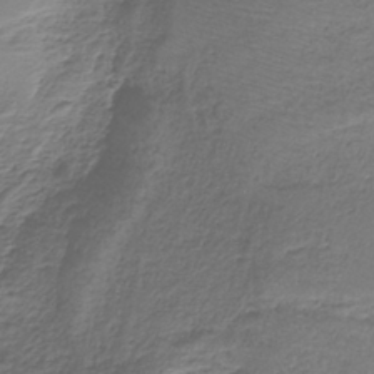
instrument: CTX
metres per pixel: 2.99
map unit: HNb
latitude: -35.2565
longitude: 58.4062
